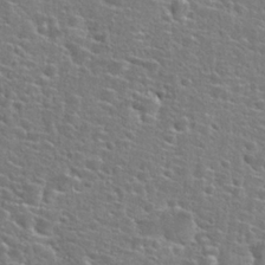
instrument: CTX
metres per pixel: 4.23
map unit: Hto
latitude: 25.8961
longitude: -49.2915
